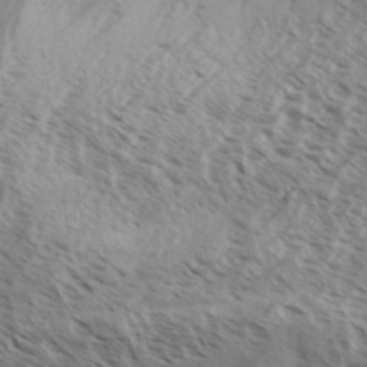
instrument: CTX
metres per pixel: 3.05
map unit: Aa
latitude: 33.3293
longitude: -139.0269
